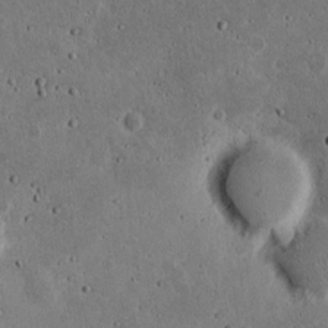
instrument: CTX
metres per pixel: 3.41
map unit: Nhu
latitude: 17.9528
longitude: -74.6491
